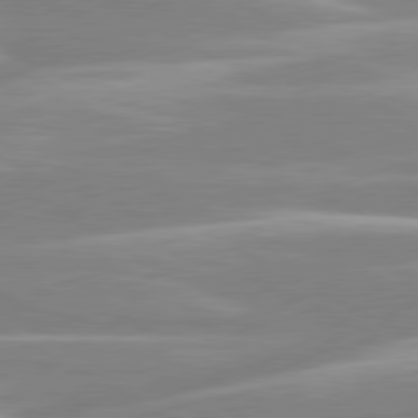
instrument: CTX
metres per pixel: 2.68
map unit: lApd
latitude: 80.2711
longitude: -129.9339
